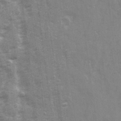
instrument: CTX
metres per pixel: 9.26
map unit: Ave
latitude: 21.1403
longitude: -133.3482
